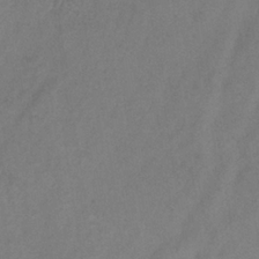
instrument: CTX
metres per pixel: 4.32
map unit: Hve
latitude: -35.1809
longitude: 88.1606
